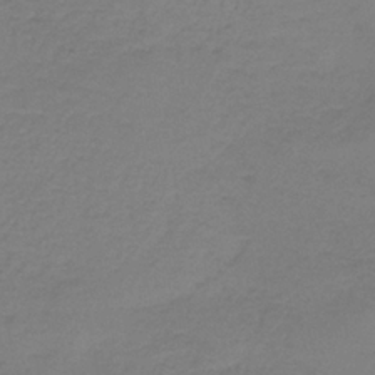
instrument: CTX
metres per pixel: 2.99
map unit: HNb
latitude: -35.5777
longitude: 53.8422
